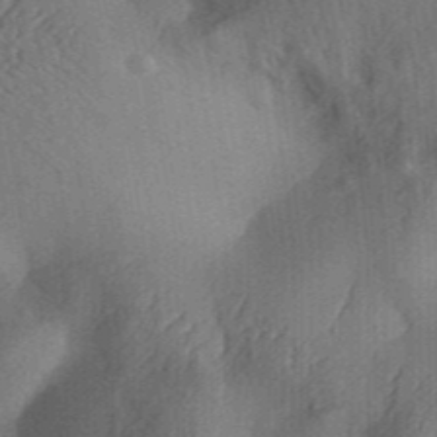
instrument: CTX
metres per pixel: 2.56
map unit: Aa
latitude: 30.8569
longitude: -142.0822
